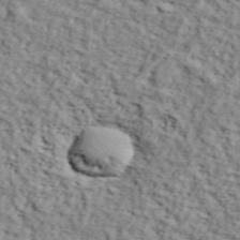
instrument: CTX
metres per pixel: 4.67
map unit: lHvf
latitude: 38.0633
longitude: -86.8191
